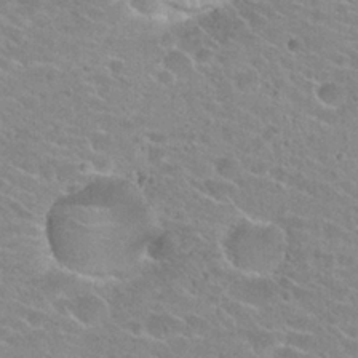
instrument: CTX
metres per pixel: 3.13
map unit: Hto
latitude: 23.9150
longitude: -43.8206
